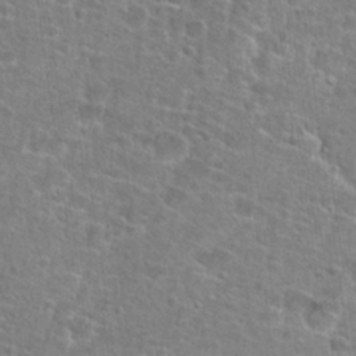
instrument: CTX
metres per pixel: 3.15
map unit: Hto
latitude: 25.3859
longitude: -49.0458
